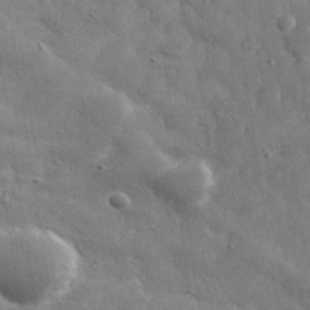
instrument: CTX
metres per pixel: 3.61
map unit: eHh
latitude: 33.7639
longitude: -69.6694
